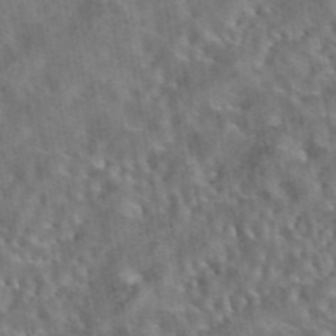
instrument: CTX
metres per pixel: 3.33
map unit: eAb
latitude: 43.5749
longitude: 109.5399
